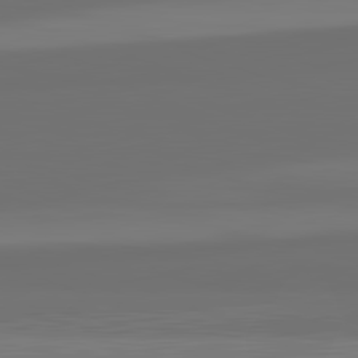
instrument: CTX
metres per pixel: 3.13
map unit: lApd
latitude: 82.4034
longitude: 161.7856
